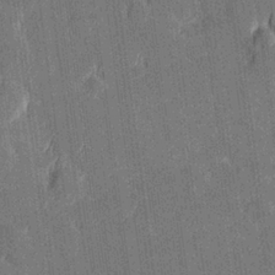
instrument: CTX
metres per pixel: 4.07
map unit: Hve
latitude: 27.2159
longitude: 144.5952
